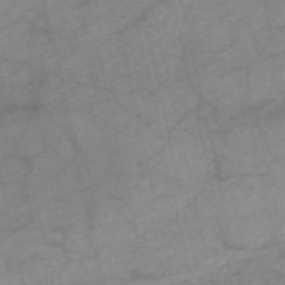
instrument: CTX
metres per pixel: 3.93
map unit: HNb
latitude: -54.5952
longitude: -43.5371
